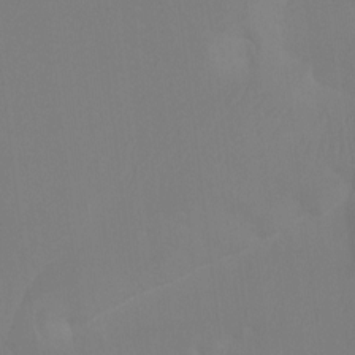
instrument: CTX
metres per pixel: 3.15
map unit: Ht
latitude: -9.5777
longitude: -33.8772
